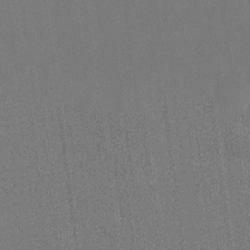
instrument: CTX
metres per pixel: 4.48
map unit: eHh
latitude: 18.4223
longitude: -67.9528
